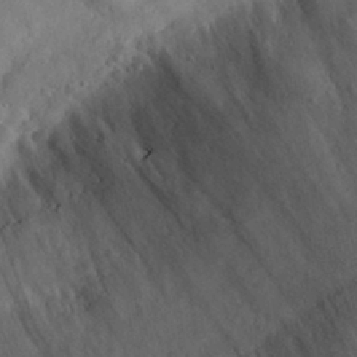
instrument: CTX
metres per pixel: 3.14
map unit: eHh
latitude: 30.4223
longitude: -74.4034
